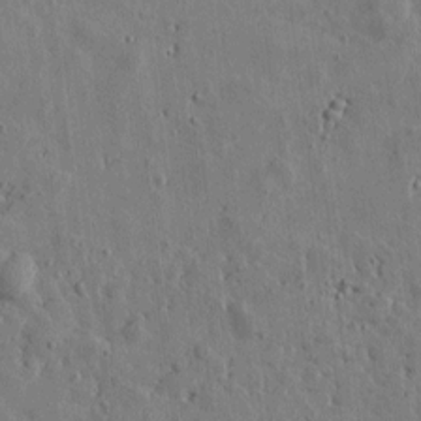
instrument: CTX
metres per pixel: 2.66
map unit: Htu
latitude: 0.6490
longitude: -178.1767
